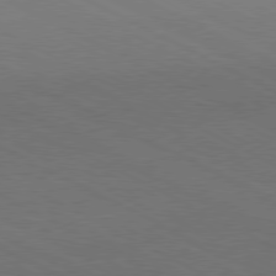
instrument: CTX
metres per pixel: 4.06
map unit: Hpe
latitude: -81.3132
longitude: 12.6708
